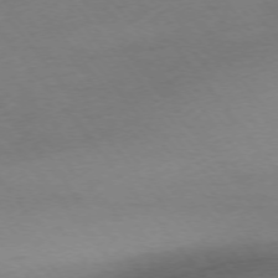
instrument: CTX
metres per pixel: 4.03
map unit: Ap
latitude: -75.4455
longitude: -66.9513
